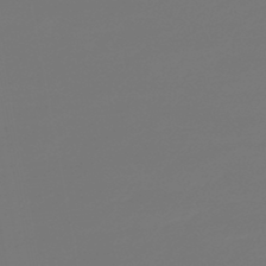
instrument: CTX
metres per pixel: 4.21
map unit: HNb
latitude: -46.8975
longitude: 55.1998
